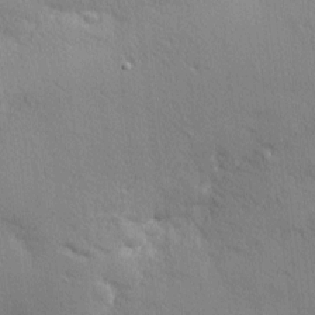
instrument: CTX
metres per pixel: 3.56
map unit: Nhu
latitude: 2.5734
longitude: -75.2159
